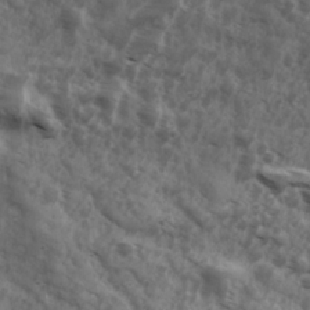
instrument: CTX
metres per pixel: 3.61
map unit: Ave
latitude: 17.8205
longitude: -131.8584
